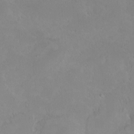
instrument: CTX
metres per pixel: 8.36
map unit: HNhu
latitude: 7.8772
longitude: 10.6519
